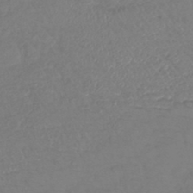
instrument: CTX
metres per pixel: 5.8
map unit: lHb
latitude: -42.4251
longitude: 74.4062
